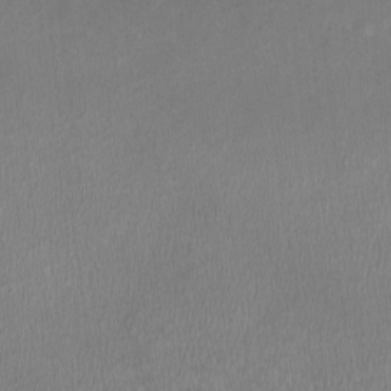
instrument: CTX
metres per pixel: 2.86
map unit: HNhu
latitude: -3.1053
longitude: -6.9325
